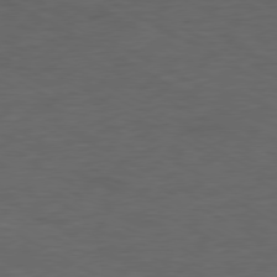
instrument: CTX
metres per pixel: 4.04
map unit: Ap
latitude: -77.1998
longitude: -75.5938
